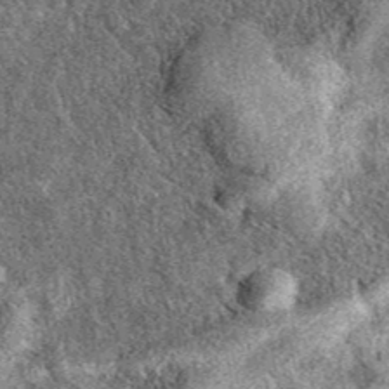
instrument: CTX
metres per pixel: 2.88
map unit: eAb
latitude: 39.5182
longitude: 110.3495
